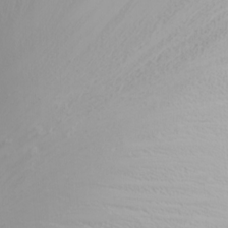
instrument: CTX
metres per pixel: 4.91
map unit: Nhu
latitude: -6.3306
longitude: -89.6883
